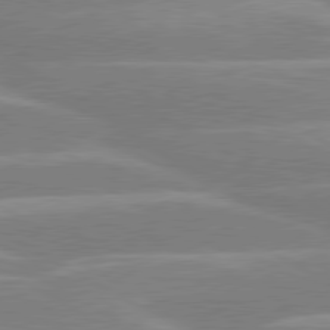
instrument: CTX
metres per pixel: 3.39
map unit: lApd
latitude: 80.3089
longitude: -123.8583
